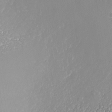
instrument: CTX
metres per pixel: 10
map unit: Nhe
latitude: -37.7477
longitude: -88.8569
